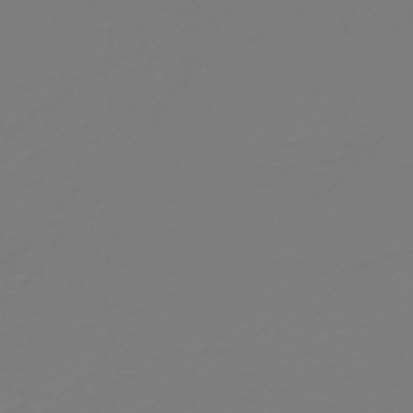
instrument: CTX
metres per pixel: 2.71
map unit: HNb
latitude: -46.3306
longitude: 51.8989
